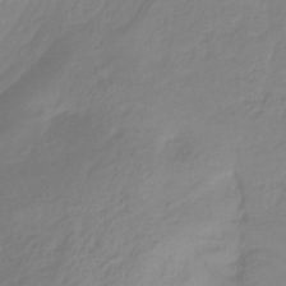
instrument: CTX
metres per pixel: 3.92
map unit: HNhu
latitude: -29.0487
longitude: 67.7666
